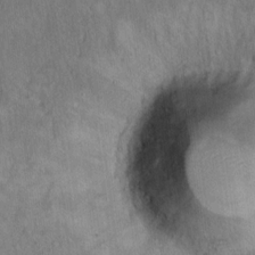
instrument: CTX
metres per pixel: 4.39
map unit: Hto
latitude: 15.4616
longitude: -59.4615
